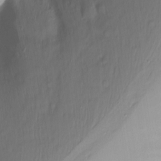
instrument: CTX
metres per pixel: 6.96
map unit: Nhu
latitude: -12.5574
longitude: -61.8583
